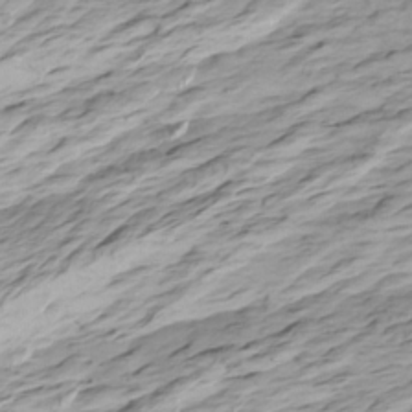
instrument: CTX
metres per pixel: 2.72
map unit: Htu
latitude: -6.8975
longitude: -69.9906
